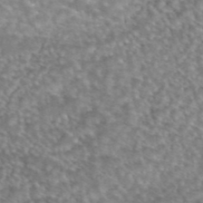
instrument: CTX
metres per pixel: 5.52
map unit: eAb
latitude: 44.8569
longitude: 109.2754
